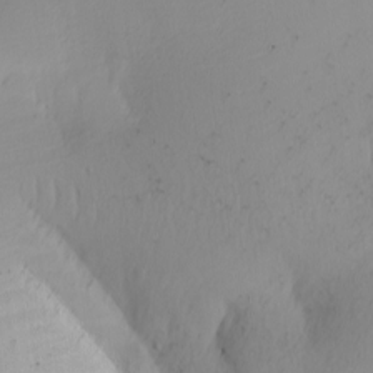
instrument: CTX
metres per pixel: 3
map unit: Nhu
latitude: -4.9730
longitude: -95.5182
